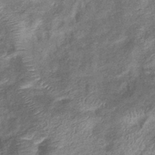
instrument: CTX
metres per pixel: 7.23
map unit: eHb
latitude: -38.7085
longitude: 76.4251
